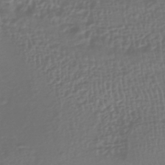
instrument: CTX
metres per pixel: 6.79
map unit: HNhu
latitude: -43.1431
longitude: 102.2928
